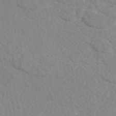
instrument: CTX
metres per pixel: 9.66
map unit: eAb
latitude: 49.2915
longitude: 117.6721
